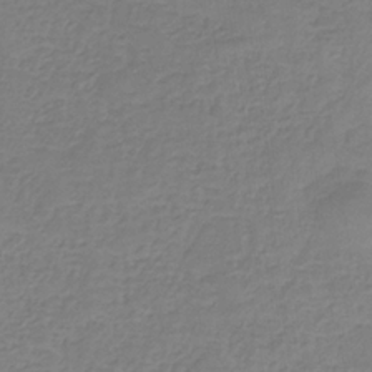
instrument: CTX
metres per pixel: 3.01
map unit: HNb
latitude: -33.7667
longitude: 55.2187
